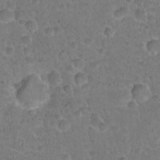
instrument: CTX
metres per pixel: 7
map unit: Hto
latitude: 21.6127
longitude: -48.2334
